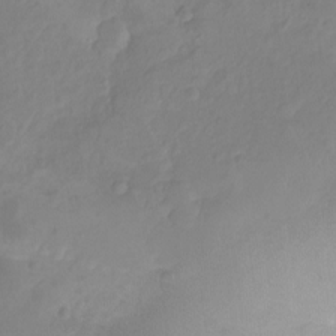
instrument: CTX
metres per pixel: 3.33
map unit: Ht
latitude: -14.5763
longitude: -57.1403
